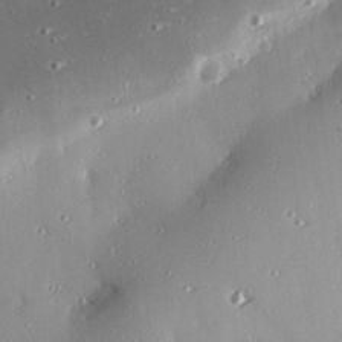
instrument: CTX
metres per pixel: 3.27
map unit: eHh
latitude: 24.0255
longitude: -89.6694
